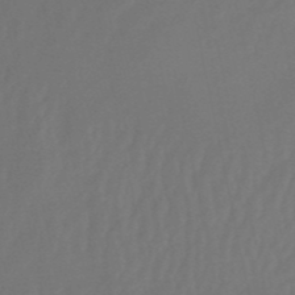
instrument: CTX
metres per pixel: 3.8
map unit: eHb
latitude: -51.3132
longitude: 77.6155
